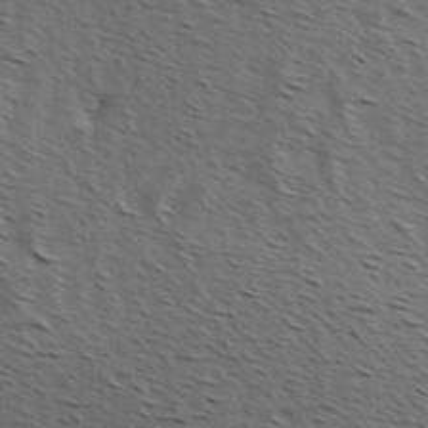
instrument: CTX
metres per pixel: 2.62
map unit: Hve
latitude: 2.1011
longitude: -123.2537
